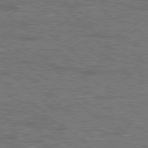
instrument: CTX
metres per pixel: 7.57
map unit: Hpe
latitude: 78.3090
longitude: -158.7057
